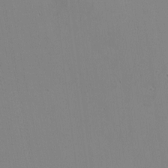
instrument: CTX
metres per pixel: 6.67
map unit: eHh
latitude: -3.2942
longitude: -80.9325
